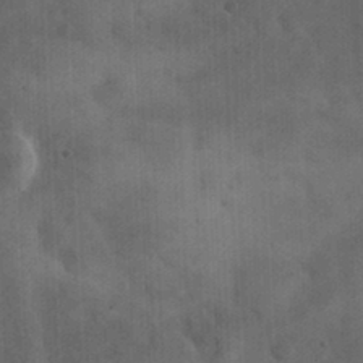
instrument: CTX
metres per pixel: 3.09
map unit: eHh
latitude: 25.8583
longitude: -65.4615
